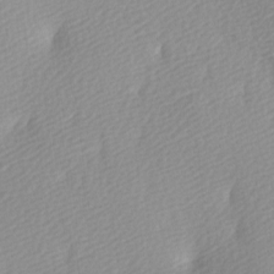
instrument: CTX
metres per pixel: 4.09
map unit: Ave
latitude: -5.4265
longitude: -120.9325
